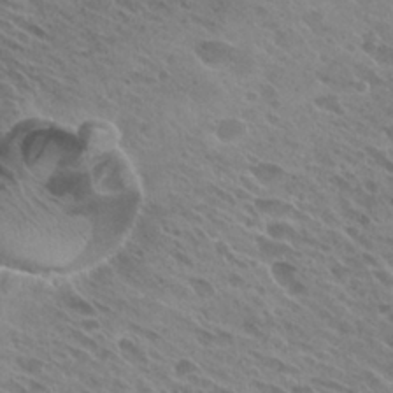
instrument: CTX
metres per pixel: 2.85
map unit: Hto
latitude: 25.7260
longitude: -40.4223
